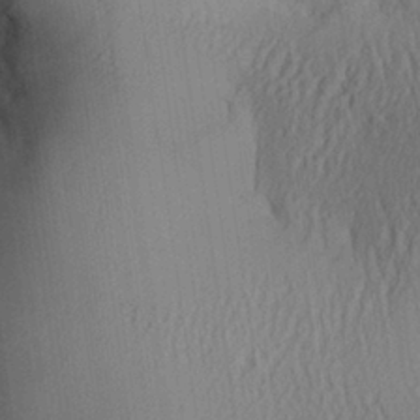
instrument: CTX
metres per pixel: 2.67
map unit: Aa
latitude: 26.9325
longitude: -134.4034
